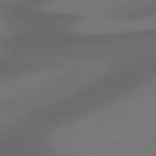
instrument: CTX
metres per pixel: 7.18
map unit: Hpe
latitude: 77.8772
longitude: -149.8205
